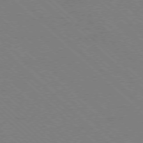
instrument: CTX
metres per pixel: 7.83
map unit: Ap
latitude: -77.4832
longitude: -65.8205
